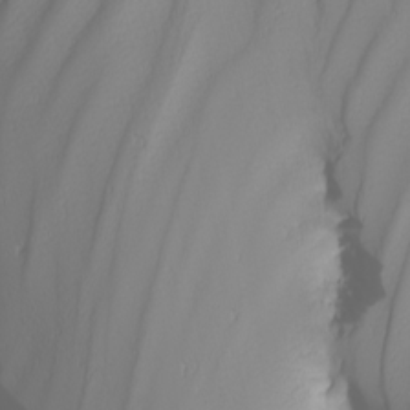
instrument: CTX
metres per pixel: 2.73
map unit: Nhu
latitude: -4.0094
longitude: -88.7813
